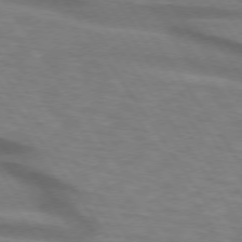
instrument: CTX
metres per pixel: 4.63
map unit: lApd
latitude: 74.1389
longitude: -76.2144
